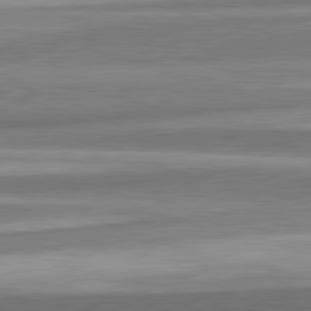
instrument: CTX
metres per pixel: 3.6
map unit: lApd
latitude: 82.2522
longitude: 179.0108
